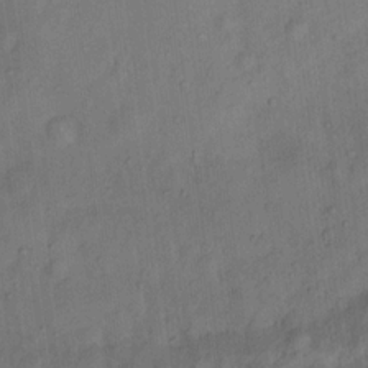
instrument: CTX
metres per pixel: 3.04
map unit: Ht
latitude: 11.7450
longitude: -40.4223
